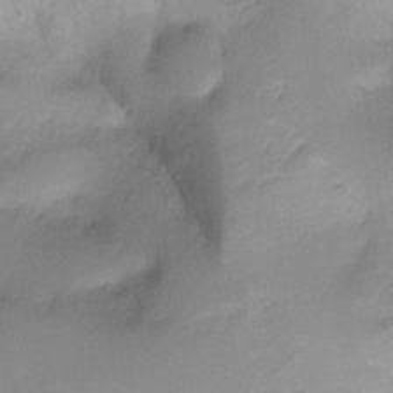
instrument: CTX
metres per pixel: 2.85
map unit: Ht
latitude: -10.2740
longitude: -39.2726
